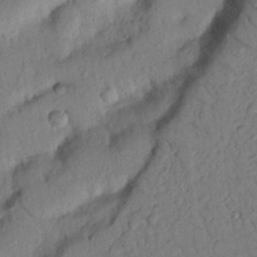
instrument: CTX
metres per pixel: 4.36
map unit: Nhu
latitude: 21.8773
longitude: -75.4615
